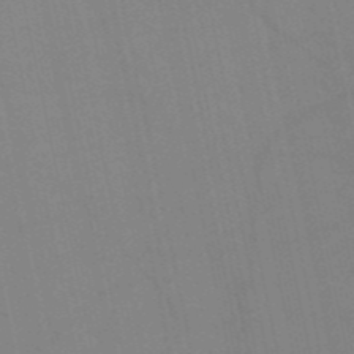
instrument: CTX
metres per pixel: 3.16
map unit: HNb
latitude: -52.7841
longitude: -47.3860
